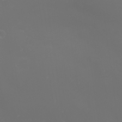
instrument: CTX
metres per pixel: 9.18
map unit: Nhu
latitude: -2.0283
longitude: -76.3845
